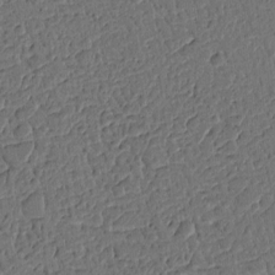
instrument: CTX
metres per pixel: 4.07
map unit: Ht
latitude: 9.5749
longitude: -77.8016
